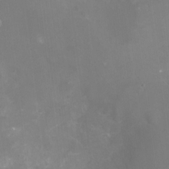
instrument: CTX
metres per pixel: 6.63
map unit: Nhu
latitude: -16.1795
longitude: -56.3467
